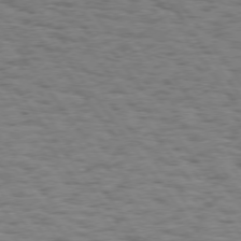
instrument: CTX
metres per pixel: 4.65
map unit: Hpe
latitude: 74.5357
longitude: -134.8758
